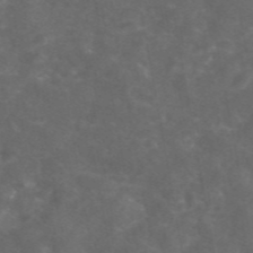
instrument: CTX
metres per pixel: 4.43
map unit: eAb
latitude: 46.2901
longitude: 125.8611
